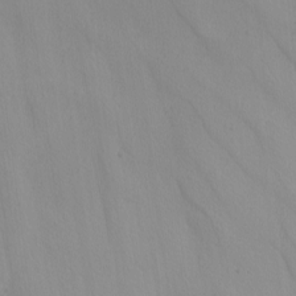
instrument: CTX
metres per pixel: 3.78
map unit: Nhu
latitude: -4.3117
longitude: -93.8772
